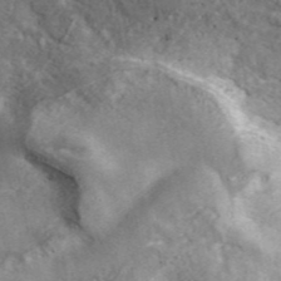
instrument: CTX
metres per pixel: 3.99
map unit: ANa
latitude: 45.8394
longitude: 23.8612
